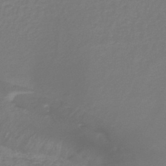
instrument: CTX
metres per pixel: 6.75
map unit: lHb
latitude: -42.8974
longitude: 63.6910
